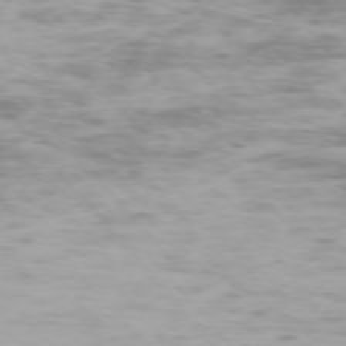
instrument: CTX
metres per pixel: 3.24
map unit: Ap
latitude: -75.7100
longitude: -76.8569
